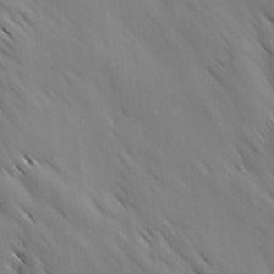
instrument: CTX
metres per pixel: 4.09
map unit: Ave
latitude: 12.4601
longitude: -105.8962
